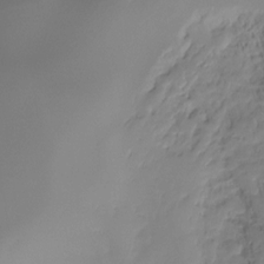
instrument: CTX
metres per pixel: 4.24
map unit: Ht
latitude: -16.1417
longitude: -43.5938
